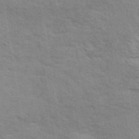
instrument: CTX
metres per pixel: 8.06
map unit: ANa
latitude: 41.7261
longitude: 14.4251
